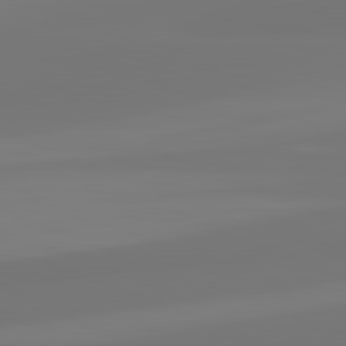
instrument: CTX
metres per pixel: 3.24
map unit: lApd
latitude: 82.2144
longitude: -176.3656
